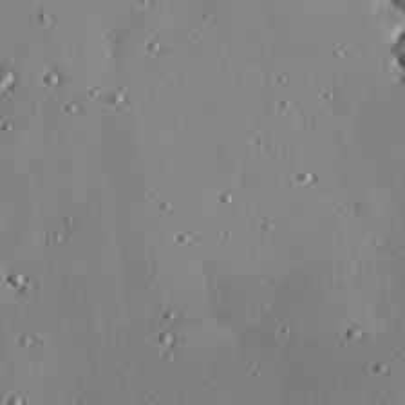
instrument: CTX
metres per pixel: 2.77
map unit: eHh
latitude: 23.8583
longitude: -90.6868
